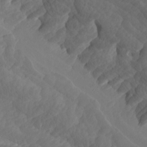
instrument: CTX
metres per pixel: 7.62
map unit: Htu
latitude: -7.6344
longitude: -66.1577
